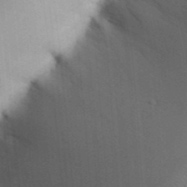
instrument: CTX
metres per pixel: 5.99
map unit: Aa
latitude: 31.9528
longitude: -142.7813
